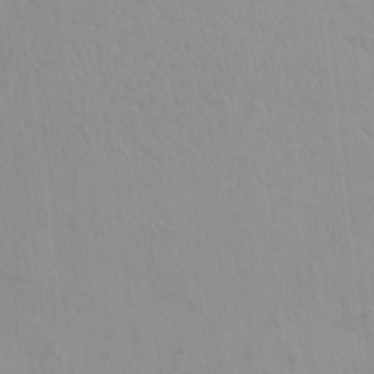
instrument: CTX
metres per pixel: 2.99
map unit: eHh
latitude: -1.8612
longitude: 19.3888
